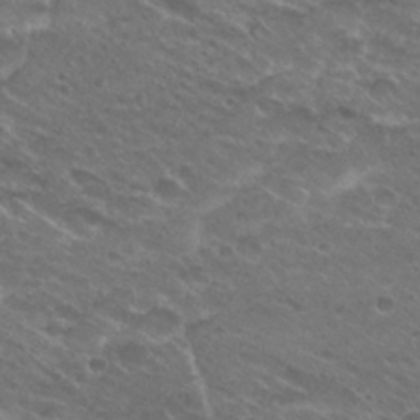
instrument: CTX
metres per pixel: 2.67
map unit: Hto
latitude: 25.3859
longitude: -40.1199
